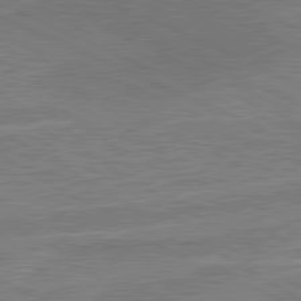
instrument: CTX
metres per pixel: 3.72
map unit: lApd
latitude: 80.8758
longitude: 123.2565
